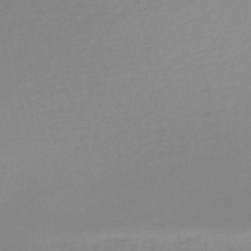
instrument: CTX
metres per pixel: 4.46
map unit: HNb
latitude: -45.1053
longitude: -45.3859
